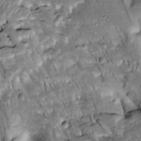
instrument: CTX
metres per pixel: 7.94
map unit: Htu
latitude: -2.8785
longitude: 149.5777
